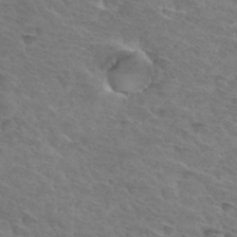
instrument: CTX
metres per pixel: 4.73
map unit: Hto
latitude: 32.9703
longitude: -45.9150
